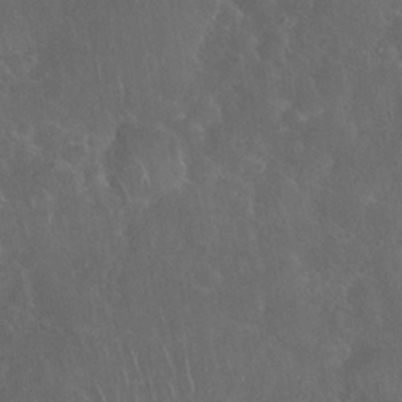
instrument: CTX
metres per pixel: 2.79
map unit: Nhu
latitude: 27.6316
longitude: -65.8205
